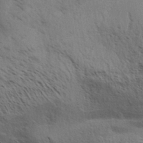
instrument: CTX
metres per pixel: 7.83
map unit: Aa
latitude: 32.5168
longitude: -140.4412
